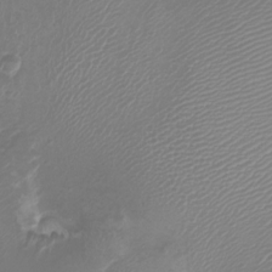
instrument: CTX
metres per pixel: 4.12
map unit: Ht
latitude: -2.6896
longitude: -18.4601
